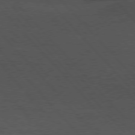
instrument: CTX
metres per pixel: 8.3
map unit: Hpe
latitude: 76.5545
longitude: -157.9528
